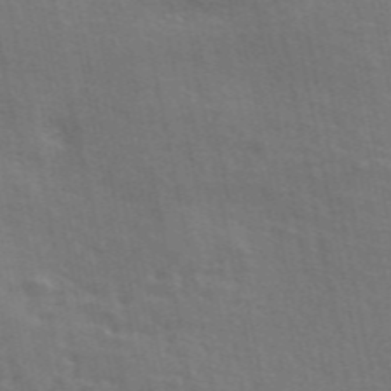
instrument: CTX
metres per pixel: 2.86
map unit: ANa
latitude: 48.8569
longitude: -78.8191
